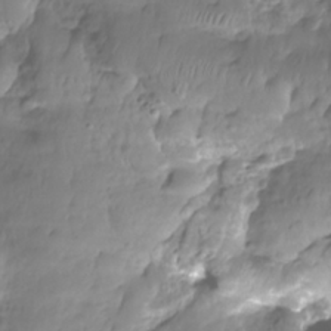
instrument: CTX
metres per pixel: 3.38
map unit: Nhe
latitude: -36.7274
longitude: -179.4994
